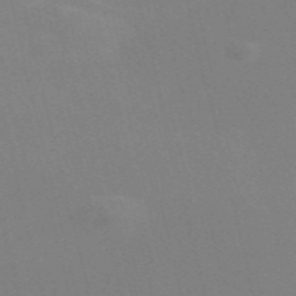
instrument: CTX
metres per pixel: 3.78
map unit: Nve
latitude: -57.9178
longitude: 63.2565
